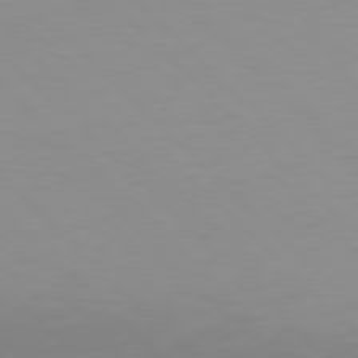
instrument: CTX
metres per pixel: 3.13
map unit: Hpe
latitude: 77.6316
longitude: -164.3089
